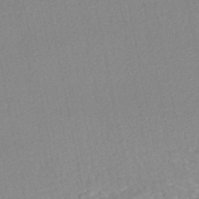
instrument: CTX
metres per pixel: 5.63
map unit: HNhu
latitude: -47.7477
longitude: 102.9731
